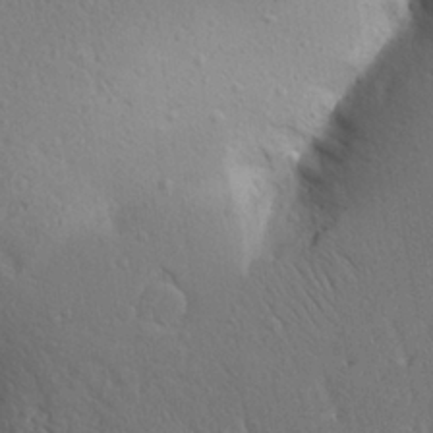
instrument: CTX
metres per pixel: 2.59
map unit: Aa
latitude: 26.0444
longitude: -148.1200
